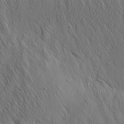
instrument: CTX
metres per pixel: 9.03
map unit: Aa
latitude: 25.9906
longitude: -142.2334
